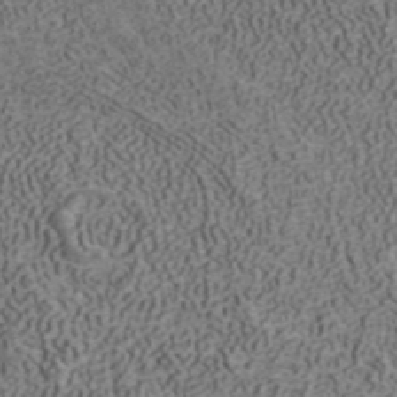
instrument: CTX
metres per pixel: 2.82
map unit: ANa
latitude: 42.2334
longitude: 30.3495
